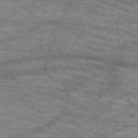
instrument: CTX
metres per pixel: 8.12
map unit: HNb
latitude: -52.7463
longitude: -43.1403
